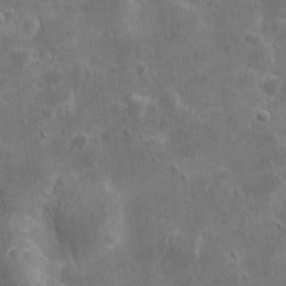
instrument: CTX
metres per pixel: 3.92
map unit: eHh
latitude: 8.8002
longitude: -73.0459
